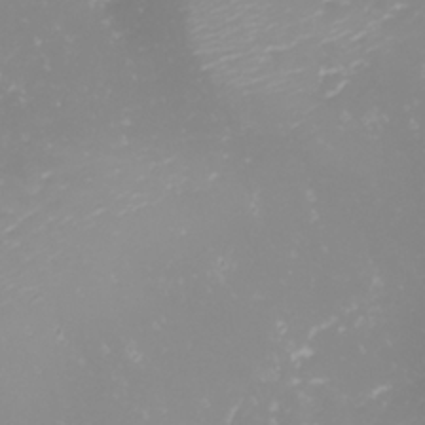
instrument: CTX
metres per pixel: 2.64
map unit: Nhu
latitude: -1.2754
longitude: -80.8758
